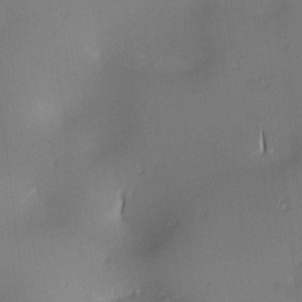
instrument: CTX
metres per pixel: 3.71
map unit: lAa
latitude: 2.2522
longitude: -115.8583
